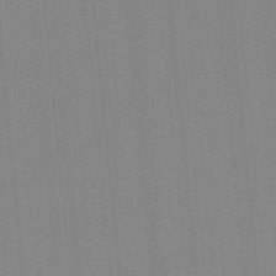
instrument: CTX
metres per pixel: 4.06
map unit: lHb
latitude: -49.0109
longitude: 81.1998
